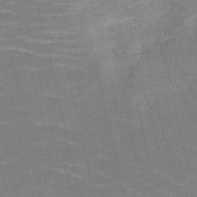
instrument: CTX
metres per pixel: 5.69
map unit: HNb
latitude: -50.6140
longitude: -45.1781
